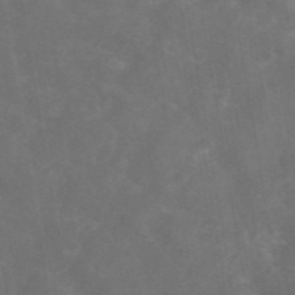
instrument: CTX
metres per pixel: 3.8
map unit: eAb
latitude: 46.4034
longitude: 126.3873
